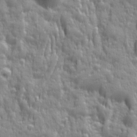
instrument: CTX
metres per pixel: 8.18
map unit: Ave
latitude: 12.5735
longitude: -103.9717
